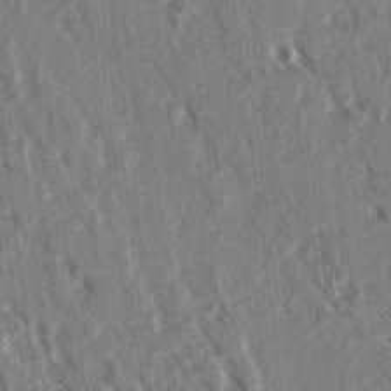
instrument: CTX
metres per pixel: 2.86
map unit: lAvf
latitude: 3.7449
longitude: -105.5938
